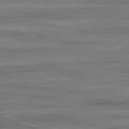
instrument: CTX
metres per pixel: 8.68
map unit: Ap
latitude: -82.0472
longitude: -74.5168
